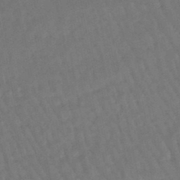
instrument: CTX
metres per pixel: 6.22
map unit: eHb
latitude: -46.3873
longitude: 80.9542
